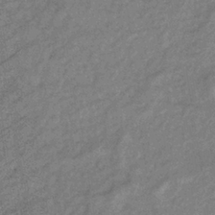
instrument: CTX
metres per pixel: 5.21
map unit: eHb
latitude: -38.4818
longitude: 77.9367
